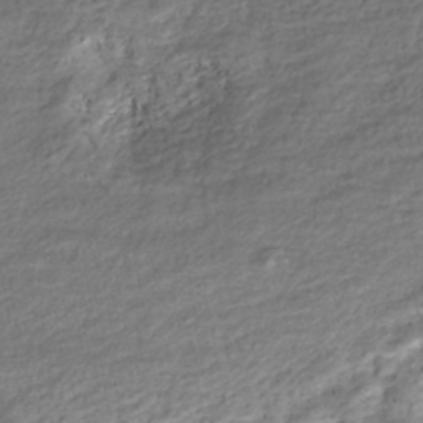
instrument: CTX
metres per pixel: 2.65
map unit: Nhe
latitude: -46.1039
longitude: 153.4454
